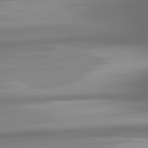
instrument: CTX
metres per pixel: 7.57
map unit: lApd
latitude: 81.9339
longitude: -168.3279
